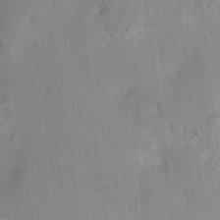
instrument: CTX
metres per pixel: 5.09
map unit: HNhu
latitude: 14.3090
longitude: 12.4062
